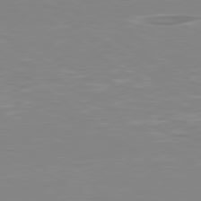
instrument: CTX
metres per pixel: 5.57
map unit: lApd
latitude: 79.5938
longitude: -124.6112
